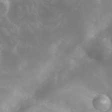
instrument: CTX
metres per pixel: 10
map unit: eHh
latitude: 25.3670
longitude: -63.5938
